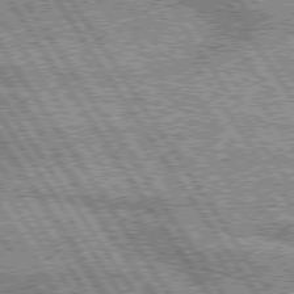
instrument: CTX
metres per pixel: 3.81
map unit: lApd
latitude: 75.6127
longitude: -59.1970
